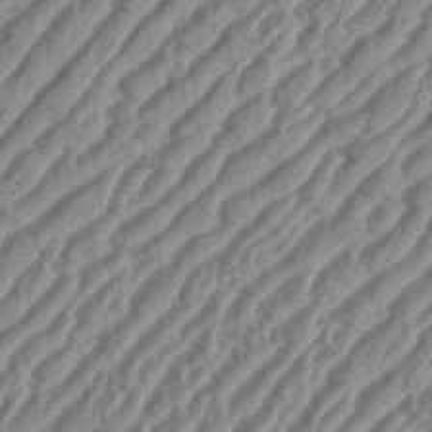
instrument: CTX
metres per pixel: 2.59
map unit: eHh
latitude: 36.4223
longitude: -135.1781
